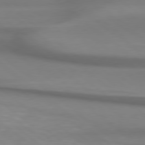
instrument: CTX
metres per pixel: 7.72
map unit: Hpe
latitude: 78.8758
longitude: -133.1592
